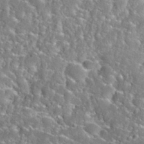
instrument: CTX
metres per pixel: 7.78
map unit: Nhu
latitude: 31.8773
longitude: -51.1403
